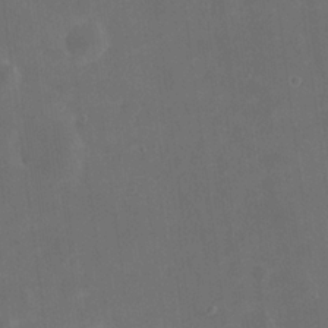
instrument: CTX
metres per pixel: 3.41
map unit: eHh
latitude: 19.8772
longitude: -65.9906
